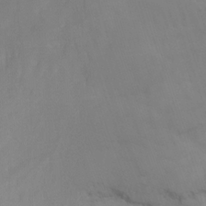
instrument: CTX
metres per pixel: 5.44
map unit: Nhu
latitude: -14.3684
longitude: -54.5735
